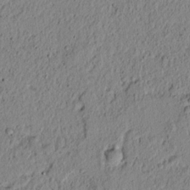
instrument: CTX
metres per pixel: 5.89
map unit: lAvf
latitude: 5.9150
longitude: 165.1620
